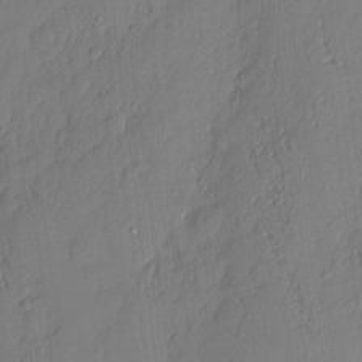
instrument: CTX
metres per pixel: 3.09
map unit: eHh
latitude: 3.7260
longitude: -76.4601
